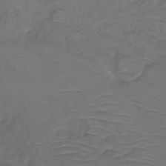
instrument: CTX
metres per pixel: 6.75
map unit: Hve
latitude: -31.1809
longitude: 94.4818
